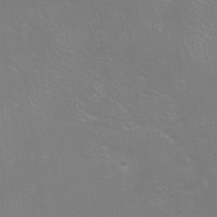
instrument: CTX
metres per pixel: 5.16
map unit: Ht
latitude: -8.5007
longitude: -20.7058
